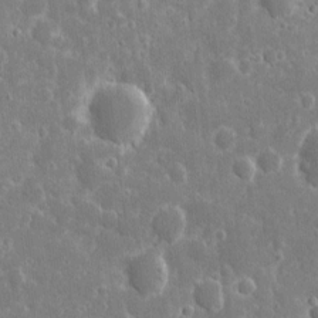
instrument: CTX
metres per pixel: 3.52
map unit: eHh
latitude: 8.1389
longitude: -70.1200
